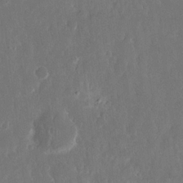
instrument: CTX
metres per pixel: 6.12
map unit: eHh
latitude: 15.0081
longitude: -72.6113
